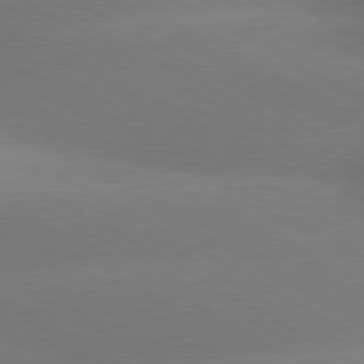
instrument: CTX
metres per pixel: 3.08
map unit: lApd
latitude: 80.3089
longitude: -150.3089
